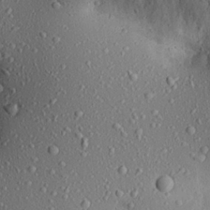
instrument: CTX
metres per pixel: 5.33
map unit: Aa
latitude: 21.6316
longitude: -142.9514
